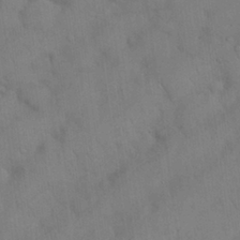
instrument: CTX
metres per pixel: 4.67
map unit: Nhu
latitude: 26.8002
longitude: -69.3671
